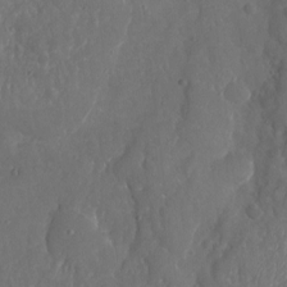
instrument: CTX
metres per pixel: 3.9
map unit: Nhu
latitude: -19.9367
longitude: -58.0822
